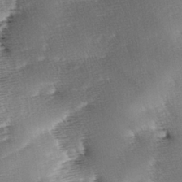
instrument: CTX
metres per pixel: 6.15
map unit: lAa
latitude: -3.6910
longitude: -129.9906
